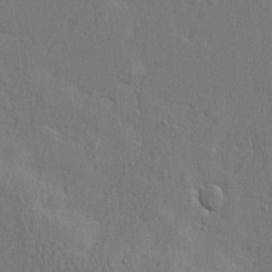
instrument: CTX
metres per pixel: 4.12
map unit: lHvf
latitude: 23.0647
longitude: 141.7289
